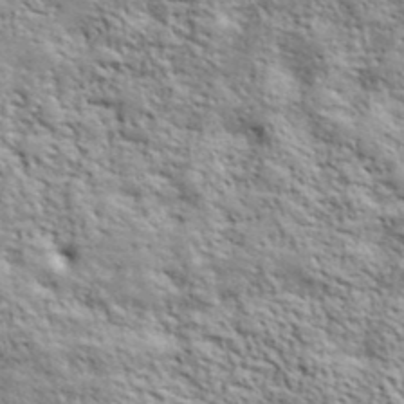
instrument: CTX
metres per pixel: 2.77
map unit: lHvf
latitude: 40.1010
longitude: -89.1970
